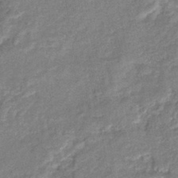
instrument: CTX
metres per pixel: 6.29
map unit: eHb
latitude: -40.1795
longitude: 80.2551
